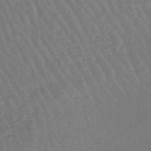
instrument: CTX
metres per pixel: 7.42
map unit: eHb
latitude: -45.0109
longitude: 80.2740
